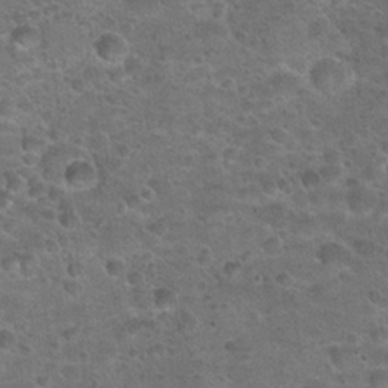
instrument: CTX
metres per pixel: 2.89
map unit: Hto
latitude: 23.3671
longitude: -49.7450
